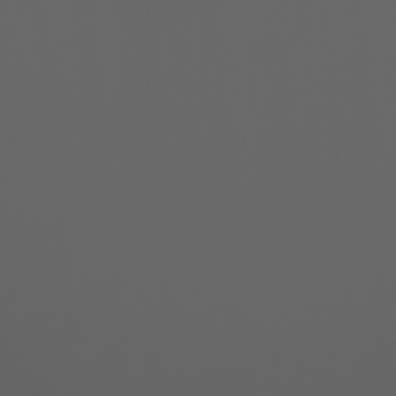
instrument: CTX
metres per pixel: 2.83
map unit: Nhu
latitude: -7.5588
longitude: -84.0255
